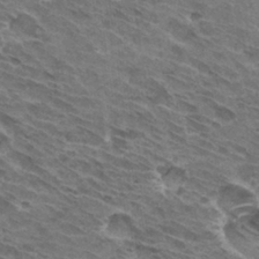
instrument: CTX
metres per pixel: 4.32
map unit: Hto
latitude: 32.1200
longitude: -44.3845
